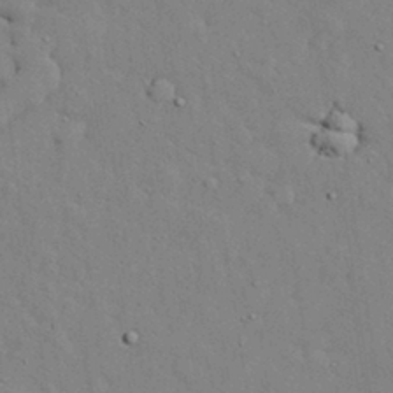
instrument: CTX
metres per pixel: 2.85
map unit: eHh
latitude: 30.4034
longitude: -83.1025
